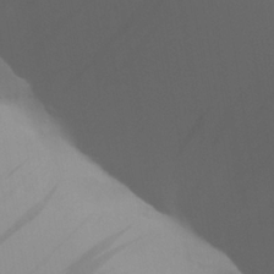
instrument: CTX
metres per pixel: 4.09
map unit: Ave
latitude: 23.8016
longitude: -135.1592
